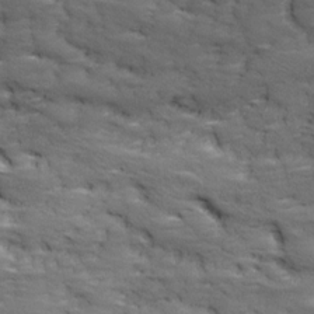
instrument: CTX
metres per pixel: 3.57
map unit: Ave
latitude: 17.6127
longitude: -135.9339
